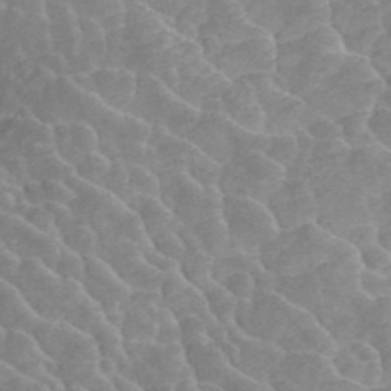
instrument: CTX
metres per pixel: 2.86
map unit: ANa
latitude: 45.4615
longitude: 24.4629
